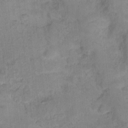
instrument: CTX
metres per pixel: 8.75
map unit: Hto
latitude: 17.8017
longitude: -39.1403
